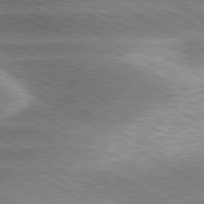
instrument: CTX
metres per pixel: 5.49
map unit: lApd
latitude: 80.1200
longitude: -121.0270
